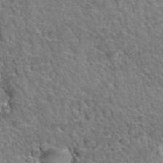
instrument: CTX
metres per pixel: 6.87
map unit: Hto
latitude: 35.1592
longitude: -46.5357
